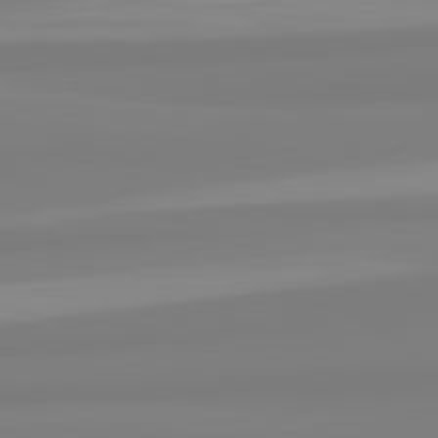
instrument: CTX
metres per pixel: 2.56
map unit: lApd
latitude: 82.5545
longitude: 174.0283
